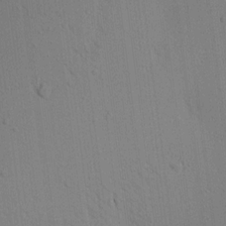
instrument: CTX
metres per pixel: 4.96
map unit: Aa
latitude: 17.3293
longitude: -148.7813
